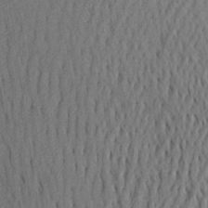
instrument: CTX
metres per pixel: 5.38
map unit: Aa
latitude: 27.4049
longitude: -145.2159
